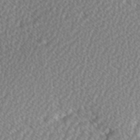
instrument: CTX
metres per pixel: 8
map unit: Hve
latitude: 1.4048
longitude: -123.7639
